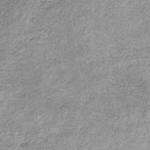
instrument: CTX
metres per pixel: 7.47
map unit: lHb
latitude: -36.1983
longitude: 65.2943
